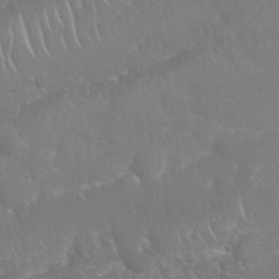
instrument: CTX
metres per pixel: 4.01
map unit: Nhu
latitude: 25.2914
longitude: -61.2726
